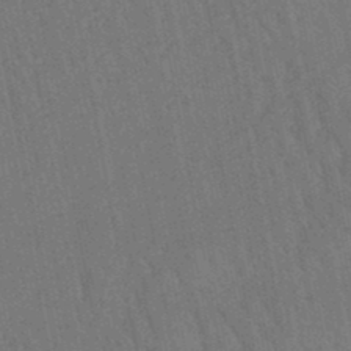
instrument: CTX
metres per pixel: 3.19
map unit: lHb
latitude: -47.4454
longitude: 76.8597
